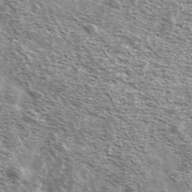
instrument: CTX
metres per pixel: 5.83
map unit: Ave
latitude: 38.4601
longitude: -108.5356
